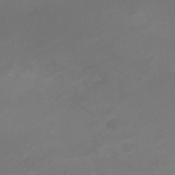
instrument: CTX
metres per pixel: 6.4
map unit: Nhe
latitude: -19.5588
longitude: 143.5021
